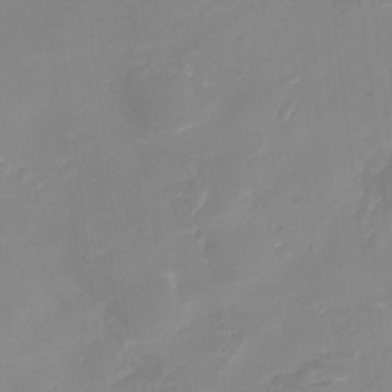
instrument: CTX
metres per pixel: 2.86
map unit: Ht
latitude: -6.4818
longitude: -25.6504
